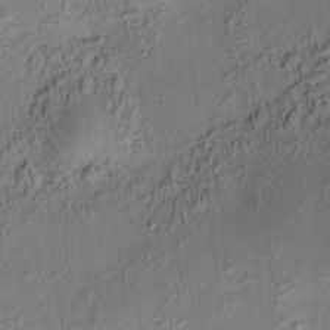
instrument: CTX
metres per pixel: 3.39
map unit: HNhu
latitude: 7.7261
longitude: 15.3888
